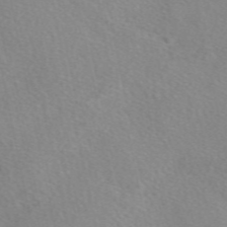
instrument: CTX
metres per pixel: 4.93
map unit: eAb
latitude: 49.3104
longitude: 106.6897
